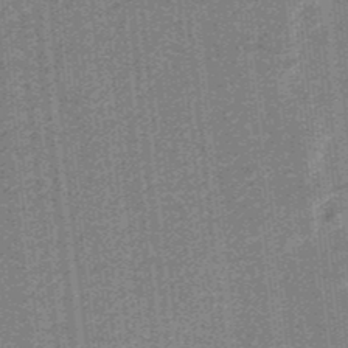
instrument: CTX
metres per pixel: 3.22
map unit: lHb
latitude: -37.9367
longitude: 57.8233
